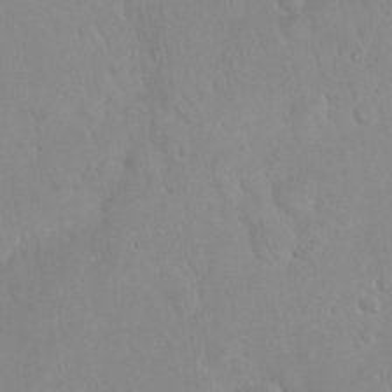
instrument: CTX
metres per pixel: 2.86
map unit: eHh
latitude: 22.5924
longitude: -58.0444
